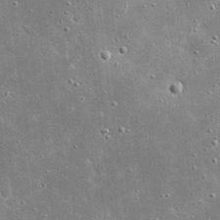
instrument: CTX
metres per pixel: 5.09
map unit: eHh
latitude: 21.2537
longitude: -67.3103
